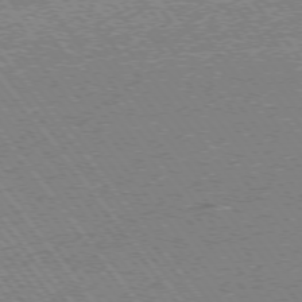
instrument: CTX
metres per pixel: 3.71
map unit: Ap
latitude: -75.8990
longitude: -60.8002
